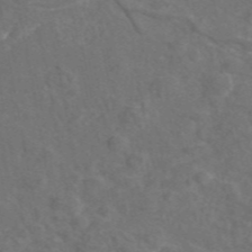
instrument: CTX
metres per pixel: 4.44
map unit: eAb
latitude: 46.2901
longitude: 110.1039
